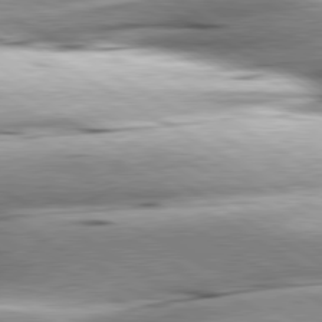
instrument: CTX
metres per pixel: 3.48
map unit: lApd
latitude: 80.1578
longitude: -156.6301
